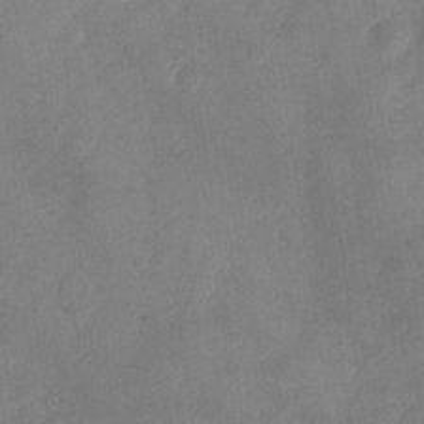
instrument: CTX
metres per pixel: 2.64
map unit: Nhu
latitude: -29.1242
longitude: -63.0837
